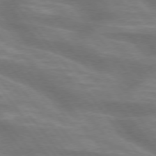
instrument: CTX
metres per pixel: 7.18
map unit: lApd
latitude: 75.0270
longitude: -58.5546
